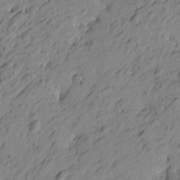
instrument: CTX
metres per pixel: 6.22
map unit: Htu
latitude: -5.4265
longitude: -179.6316
